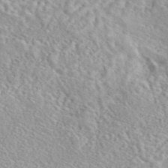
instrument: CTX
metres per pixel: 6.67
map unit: eAb
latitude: 44.3656
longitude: 115.1242
